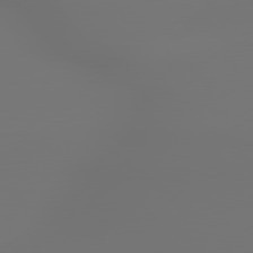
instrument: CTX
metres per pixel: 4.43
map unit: lApd
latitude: 79.3104
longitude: 178.1983
